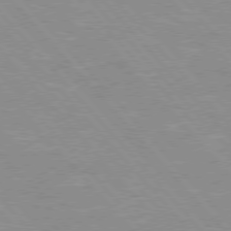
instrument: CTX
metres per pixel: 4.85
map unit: Hpe
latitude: 76.3089
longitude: -152.0255
